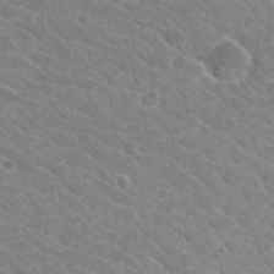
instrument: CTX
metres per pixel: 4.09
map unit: Hto
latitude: 26.4412
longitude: -36.1011
